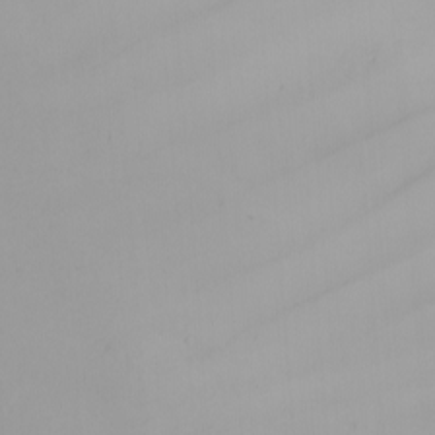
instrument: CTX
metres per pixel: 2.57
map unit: Nhu
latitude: -5.8422
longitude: -95.2348
